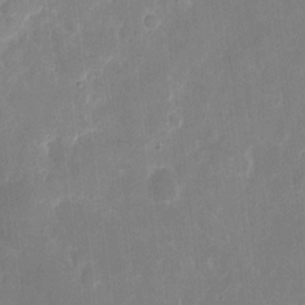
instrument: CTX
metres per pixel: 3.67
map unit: eHh
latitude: 8.8191
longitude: -70.4790
